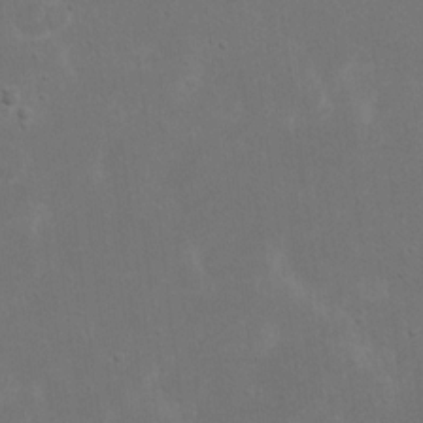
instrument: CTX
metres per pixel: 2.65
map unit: eHh
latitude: 17.7828
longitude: -72.4223
